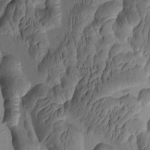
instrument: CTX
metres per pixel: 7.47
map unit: eHh
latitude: -0.5007
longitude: 15.4077
